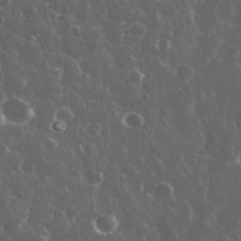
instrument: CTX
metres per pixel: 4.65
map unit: eHh
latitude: 33.8394
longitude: -60.2522
